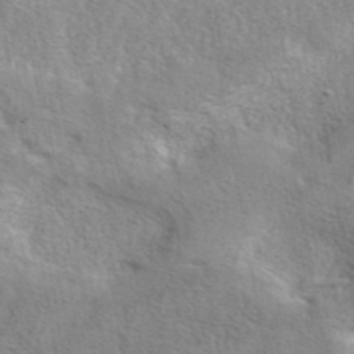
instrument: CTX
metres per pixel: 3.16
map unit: eAb
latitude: 42.2523
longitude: 103.8045
